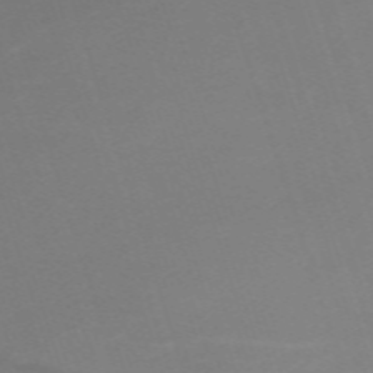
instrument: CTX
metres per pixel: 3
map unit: eHh
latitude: -63.3509
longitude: 49.1809
